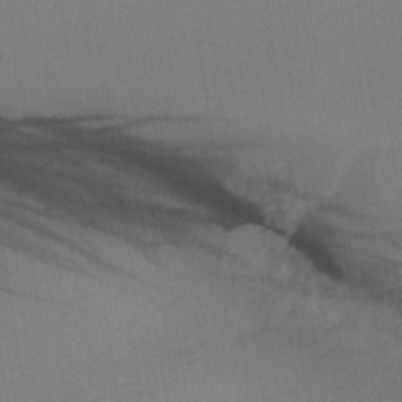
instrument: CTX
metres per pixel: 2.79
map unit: lHb
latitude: -35.1242
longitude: 67.1998
